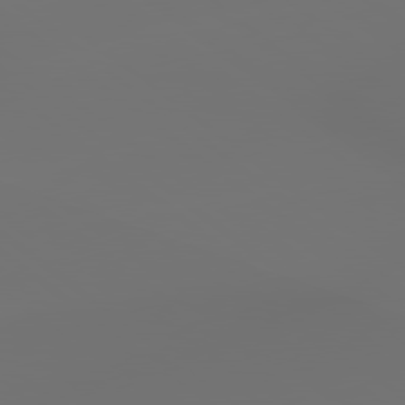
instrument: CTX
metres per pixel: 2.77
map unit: lApd
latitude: 79.0459
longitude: -174.6113
